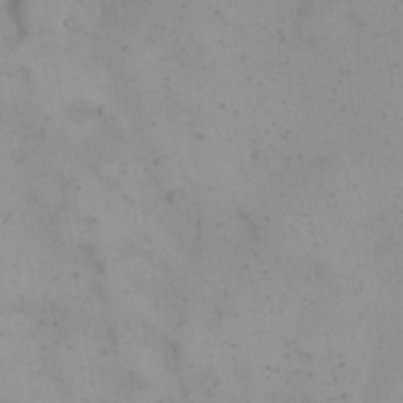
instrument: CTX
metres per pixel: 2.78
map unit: eHh
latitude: 21.8395
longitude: -64.6679
